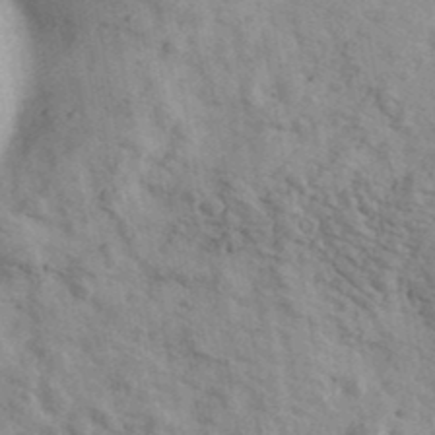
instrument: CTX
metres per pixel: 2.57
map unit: Ave
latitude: 41.6315
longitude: -109.6127
